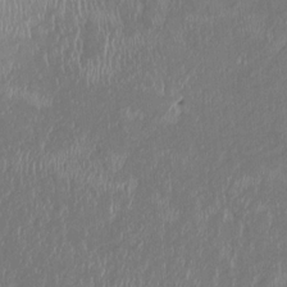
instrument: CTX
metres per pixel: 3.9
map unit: HNhu
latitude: 2.3467
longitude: -5.9906
